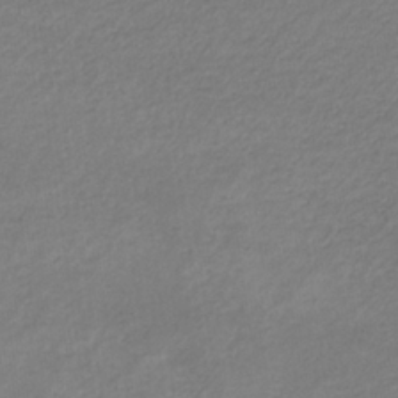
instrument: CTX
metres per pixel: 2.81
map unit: eHb
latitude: -32.9920
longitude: 70.3684
